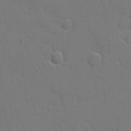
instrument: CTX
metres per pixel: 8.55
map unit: eHh
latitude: 6.1956
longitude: -67.4804
